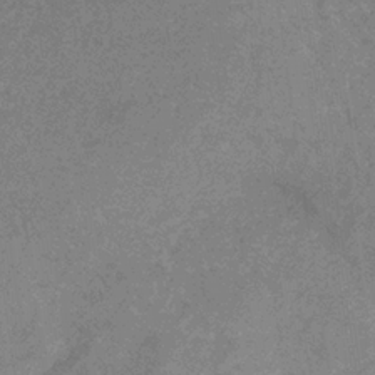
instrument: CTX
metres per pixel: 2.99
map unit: lHb
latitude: -32.8975
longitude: 68.9919
